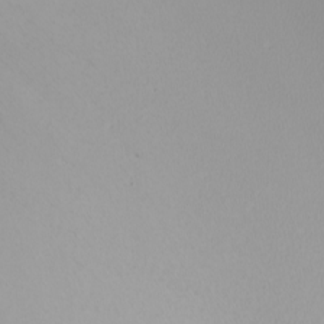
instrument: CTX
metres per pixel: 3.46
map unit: Nhu
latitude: -7.4454
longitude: -95.7639
